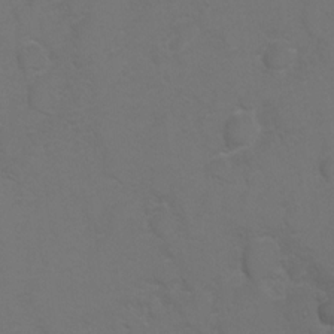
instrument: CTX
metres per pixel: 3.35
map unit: Hto
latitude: 6.1767
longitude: -30.9514
